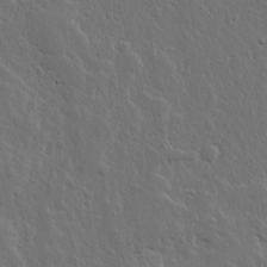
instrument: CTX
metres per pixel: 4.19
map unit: lHvf
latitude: 17.6694
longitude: -116.7246
